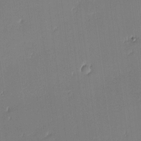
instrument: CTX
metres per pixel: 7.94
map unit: eHh
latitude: -3.1620
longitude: -83.6693
